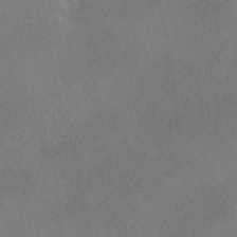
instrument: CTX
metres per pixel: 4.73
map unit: HNhu
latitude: -41.6533
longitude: 102.6519
